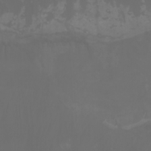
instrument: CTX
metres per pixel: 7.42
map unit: Nhu
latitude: -7.1998
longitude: -84.4790
